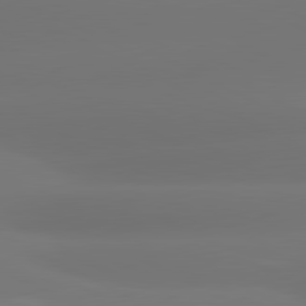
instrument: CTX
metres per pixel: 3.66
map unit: lApd
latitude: 80.8947
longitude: -164.1956
